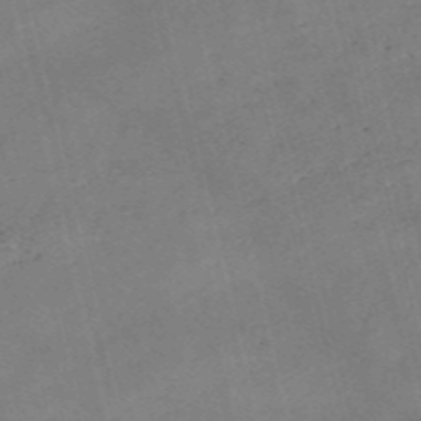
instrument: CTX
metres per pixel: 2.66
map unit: eHh
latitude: -55.3132
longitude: -91.0081
